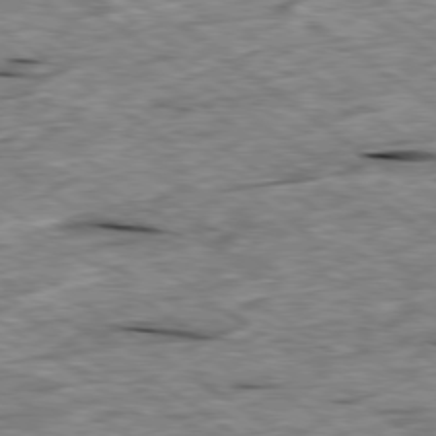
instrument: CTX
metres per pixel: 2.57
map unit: Ap
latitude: -79.6533
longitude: -88.1011
